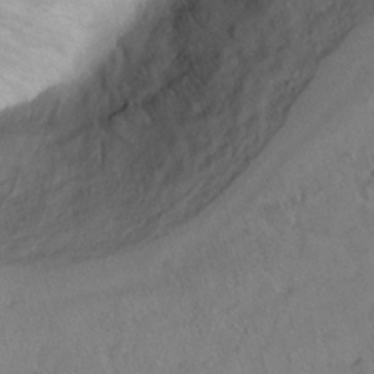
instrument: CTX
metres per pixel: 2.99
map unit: Nhu
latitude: 14.3279
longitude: -29.1592
